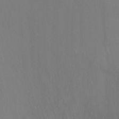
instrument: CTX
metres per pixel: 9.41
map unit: Ht
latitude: -2.7085
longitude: -27.1592
